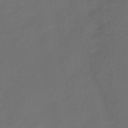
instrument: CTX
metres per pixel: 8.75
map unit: HNb
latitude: -44.2173
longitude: -39.4237
